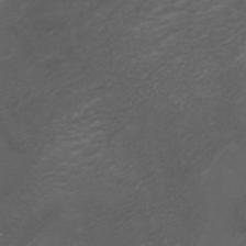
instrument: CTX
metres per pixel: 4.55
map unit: ANa
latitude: 36.1011
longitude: 14.3496
